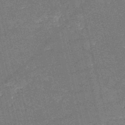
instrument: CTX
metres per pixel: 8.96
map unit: HNb
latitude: -52.8030
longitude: -40.2333
